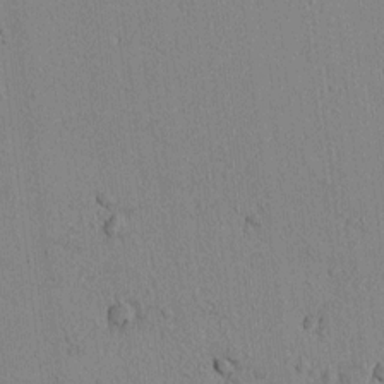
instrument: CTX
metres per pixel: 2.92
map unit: lAvf
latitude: 6.3656
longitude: 168.0094
